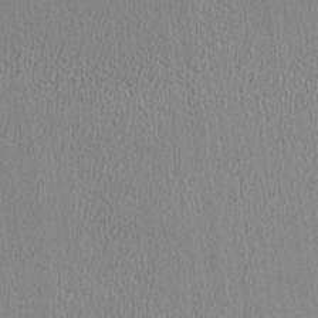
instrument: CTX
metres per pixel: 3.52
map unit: HNhu
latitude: -0.2929
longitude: -1.2159
